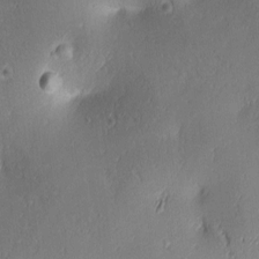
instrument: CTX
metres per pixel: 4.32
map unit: lAa
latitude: 3.7827
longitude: -117.3671
